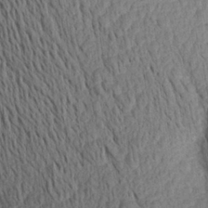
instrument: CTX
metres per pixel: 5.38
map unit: Aa
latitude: 26.8002
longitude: -145.4237
